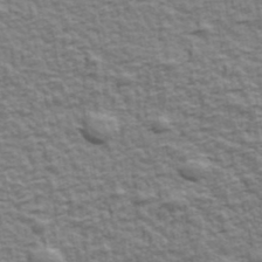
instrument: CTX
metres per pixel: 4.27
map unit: Ave
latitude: 43.0459
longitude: -112.6112
